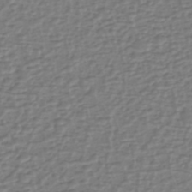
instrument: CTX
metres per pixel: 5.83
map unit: eHh
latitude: -40.1795
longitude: -28.4223
